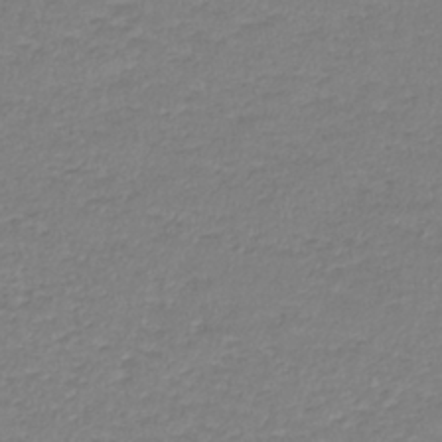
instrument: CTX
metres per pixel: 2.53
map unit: lHb
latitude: -38.2362
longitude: 69.9367
